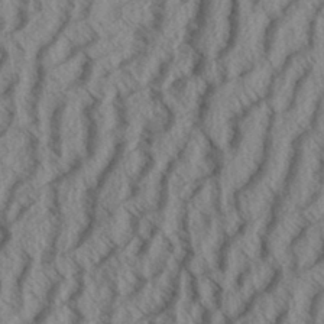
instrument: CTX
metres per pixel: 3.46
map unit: Aa
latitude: 33.8961
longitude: -139.5938
